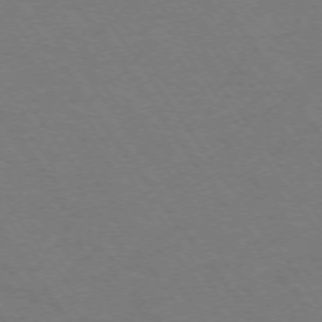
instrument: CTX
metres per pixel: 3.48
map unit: Ap
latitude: -74.2740
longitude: -70.1200
